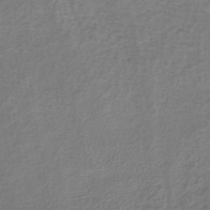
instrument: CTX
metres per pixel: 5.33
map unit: lHb
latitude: -41.4076
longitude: 60.0283
